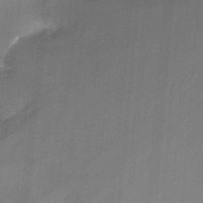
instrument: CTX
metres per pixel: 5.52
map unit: Nhu
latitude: -12.6896
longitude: -66.4034
